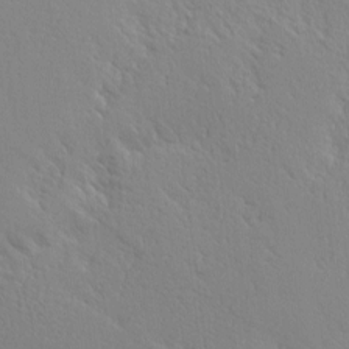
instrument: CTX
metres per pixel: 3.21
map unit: Hve
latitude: 2.4034
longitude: -123.6316
